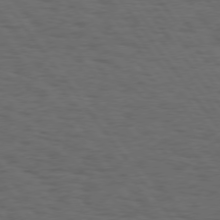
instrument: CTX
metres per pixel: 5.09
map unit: Hpe
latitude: 74.9703
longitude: -133.2159
